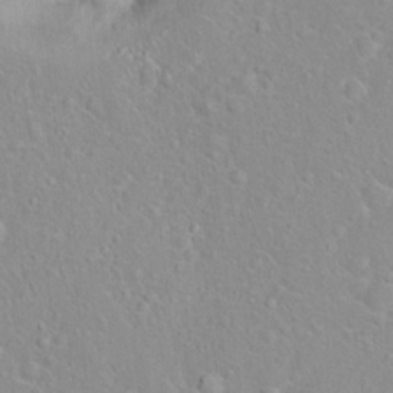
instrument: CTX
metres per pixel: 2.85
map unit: Hto
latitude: 16.1389
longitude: -41.9150
